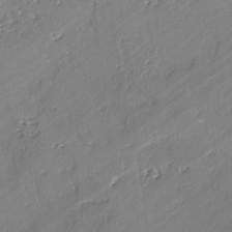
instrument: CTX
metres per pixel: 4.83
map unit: lAvf
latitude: -2.8030
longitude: -106.4979
